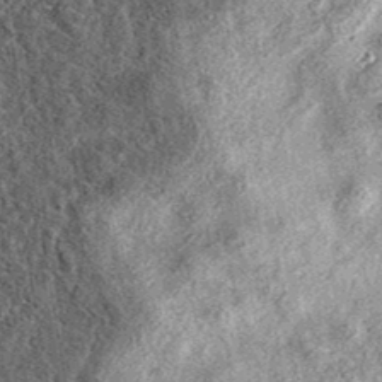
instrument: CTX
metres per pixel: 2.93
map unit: eAb
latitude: 37.9528
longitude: 106.7652
